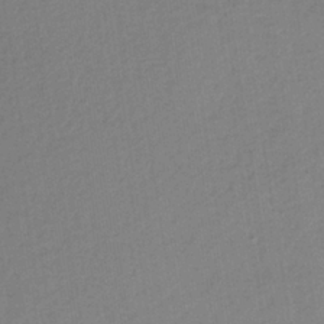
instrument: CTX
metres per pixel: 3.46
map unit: lHb
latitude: -36.5384
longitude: 68.7085
